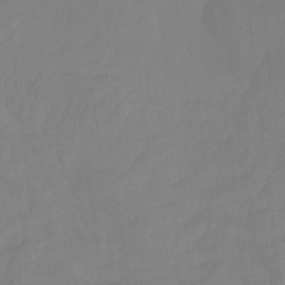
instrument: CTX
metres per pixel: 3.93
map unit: Nhu
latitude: -8.4818
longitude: -79.7450
